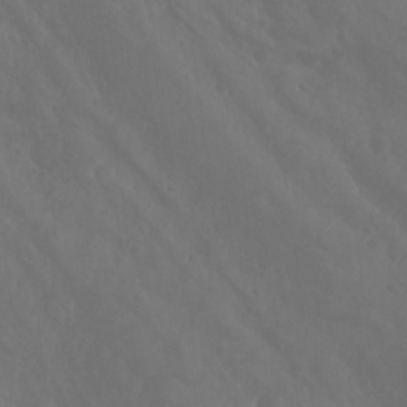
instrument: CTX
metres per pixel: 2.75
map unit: Aa
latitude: -8.5952
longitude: -78.0822
